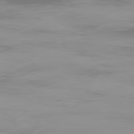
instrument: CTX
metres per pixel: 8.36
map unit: Ap
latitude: -79.1053
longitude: -69.5371
